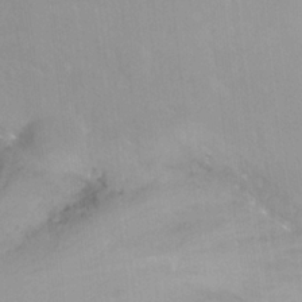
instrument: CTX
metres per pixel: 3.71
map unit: Nhu
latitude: -13.9178
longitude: -62.9136
